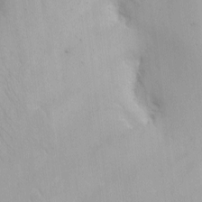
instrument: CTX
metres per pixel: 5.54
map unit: Nhe
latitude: -2.4628
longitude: -58.9892
